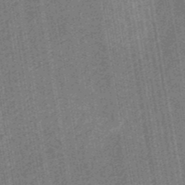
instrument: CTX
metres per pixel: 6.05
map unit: eHb
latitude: -30.4251
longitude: 70.5385
